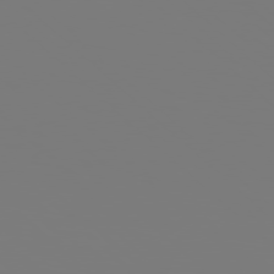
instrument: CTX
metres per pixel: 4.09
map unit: Hpe
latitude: 77.5560
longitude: -137.6316
